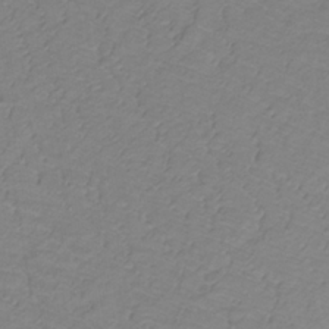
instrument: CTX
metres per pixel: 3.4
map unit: lHb
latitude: -31.4832
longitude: 65.5966
